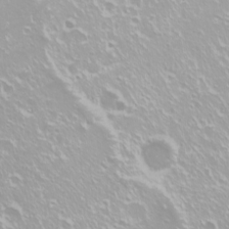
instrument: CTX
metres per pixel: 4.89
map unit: Nhu
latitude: -10.1417
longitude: -68.3845
